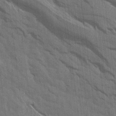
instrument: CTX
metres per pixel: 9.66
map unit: Aa
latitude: 15.1593
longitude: -145.5371
